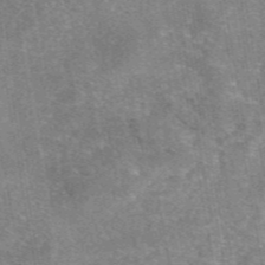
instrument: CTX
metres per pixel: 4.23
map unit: eAb
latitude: 46.7624
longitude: 102.5763
